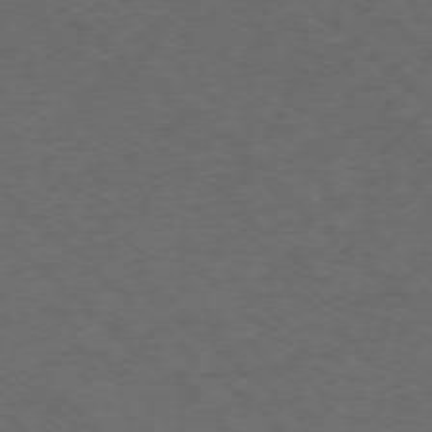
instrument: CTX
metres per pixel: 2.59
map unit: Ap
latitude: -75.9178
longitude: -79.5371
